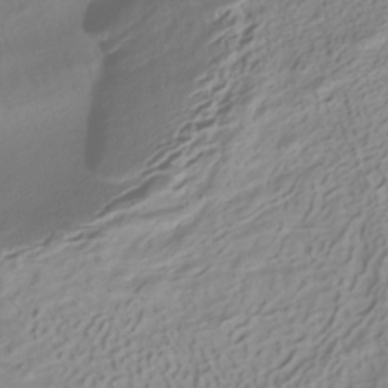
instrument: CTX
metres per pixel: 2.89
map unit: ANa
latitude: -38.7652
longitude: 97.8611
